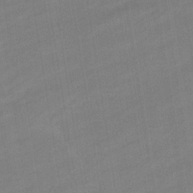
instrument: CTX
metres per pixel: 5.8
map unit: eHb
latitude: -37.0486
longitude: 79.2754
